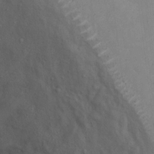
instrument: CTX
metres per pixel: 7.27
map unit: Ht
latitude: 12.6113
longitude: -41.2348
